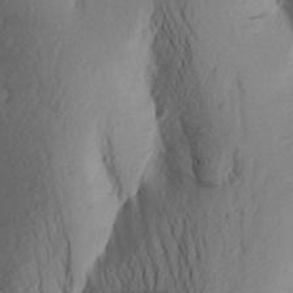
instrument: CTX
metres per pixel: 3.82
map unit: Aa
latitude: 24.8569
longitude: -149.3860
